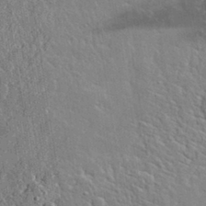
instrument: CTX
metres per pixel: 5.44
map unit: lHvf
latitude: 33.2537
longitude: -91.6127
